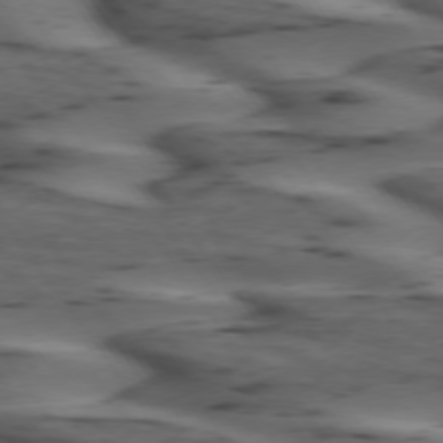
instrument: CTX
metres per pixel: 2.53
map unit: lApd
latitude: 74.8380
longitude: -70.6490
